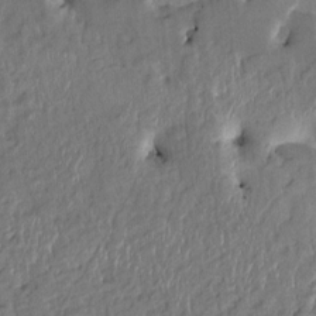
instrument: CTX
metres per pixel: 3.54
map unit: HNhu
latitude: 4.4034
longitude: -7.0836
